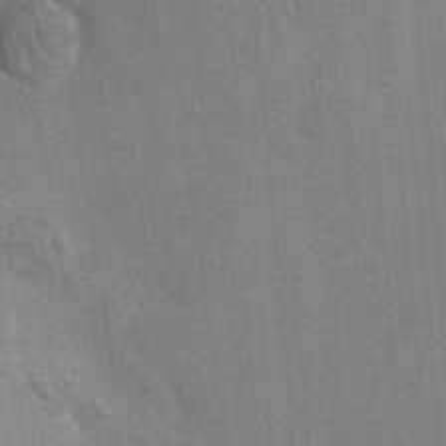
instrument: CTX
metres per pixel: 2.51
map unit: Ht
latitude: -1.9745
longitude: -15.4049
